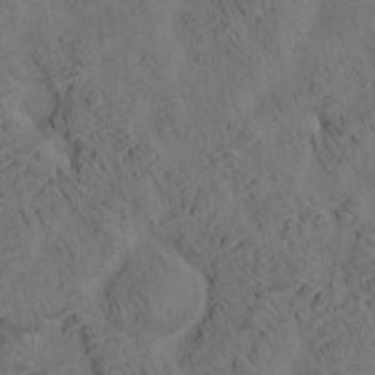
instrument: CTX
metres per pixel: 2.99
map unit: eHh
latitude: 3.6316
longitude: -78.6302
